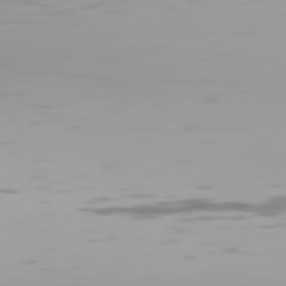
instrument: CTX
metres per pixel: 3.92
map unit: Hpe
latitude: 77.4426
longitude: -135.3292
